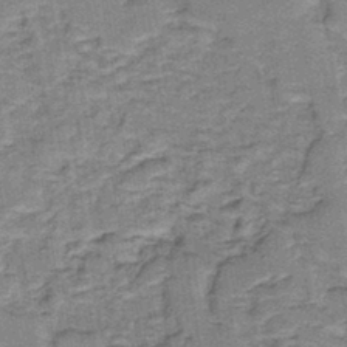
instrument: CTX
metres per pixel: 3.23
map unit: lHb
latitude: -40.3873
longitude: 57.2187
